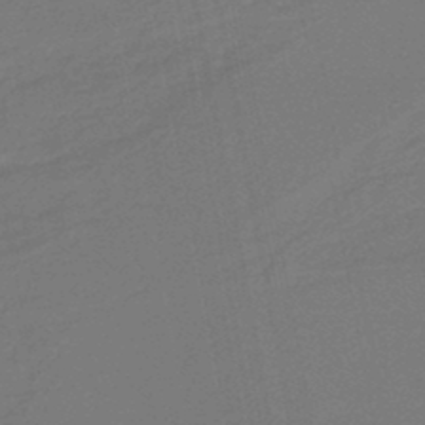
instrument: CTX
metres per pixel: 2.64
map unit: lHb
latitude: -46.5762
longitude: 74.9353
